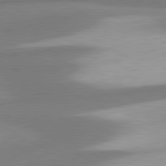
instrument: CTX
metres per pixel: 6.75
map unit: lApd
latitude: 80.5546
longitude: 176.8786
